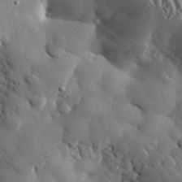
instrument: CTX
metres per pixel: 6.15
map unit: eHh
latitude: 30.5924
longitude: -80.7624
